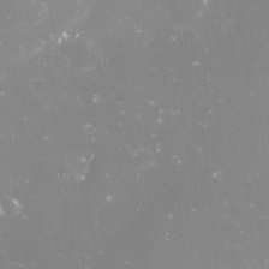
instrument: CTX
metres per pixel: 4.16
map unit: Nve
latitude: -18.0472
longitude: -59.1970
